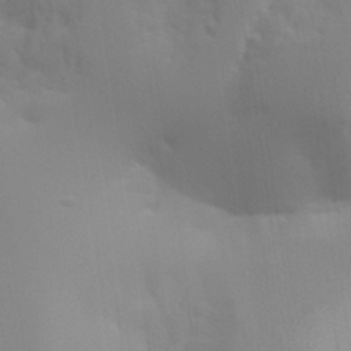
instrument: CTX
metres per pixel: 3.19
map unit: Aa
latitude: 25.7260
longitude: -131.1970
